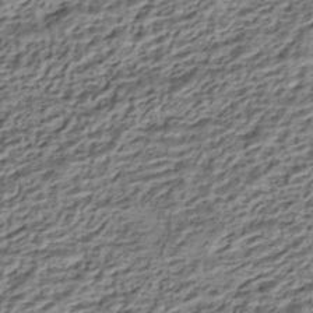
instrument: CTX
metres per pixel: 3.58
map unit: HNhu
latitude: -43.0864
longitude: 106.0850
